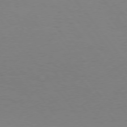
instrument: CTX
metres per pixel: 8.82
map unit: Hpe
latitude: 75.4049
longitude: -144.3845
